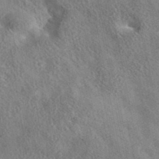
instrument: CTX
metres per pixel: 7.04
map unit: eAb
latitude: 36.0633
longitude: 114.7463
